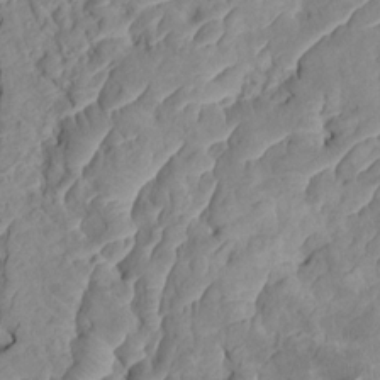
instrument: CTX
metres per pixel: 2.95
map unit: HNhu
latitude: 5.2159
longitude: -2.2711
